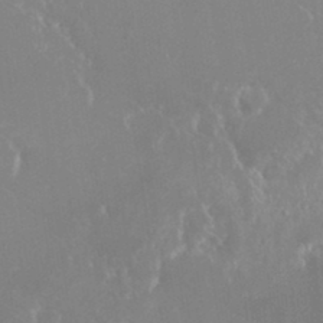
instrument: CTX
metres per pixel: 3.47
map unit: HNhu
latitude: -0.4251
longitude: 5.4454
